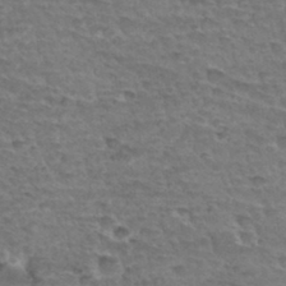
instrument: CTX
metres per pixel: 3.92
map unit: Hto
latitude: 34.2522
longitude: -45.1592
